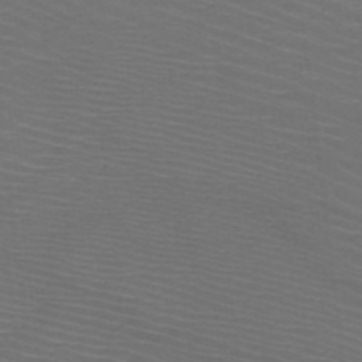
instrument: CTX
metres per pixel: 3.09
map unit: HNb
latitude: -48.7463
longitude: -45.6127
